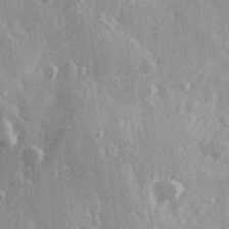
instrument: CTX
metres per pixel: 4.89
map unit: Hve
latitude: 26.2334
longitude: 147.5021
